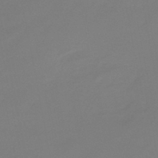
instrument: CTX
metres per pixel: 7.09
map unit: eHb
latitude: -46.8030
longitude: 86.2362
